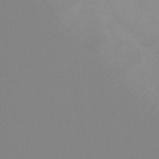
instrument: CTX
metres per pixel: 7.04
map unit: Ht
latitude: -8.2361
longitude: -33.0458
